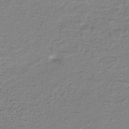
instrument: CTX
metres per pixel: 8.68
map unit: lHb
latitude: -42.1983
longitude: 70.1039
